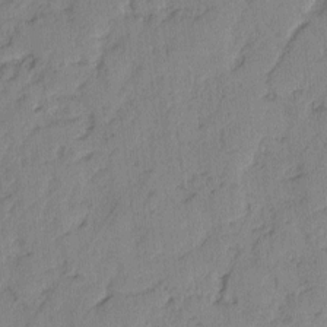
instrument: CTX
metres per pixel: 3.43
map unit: lAvf
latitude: -2.5573
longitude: -105.1781
